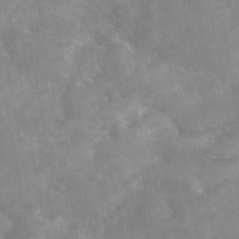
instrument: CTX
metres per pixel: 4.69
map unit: eAb
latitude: 45.1403
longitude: 126.1416
